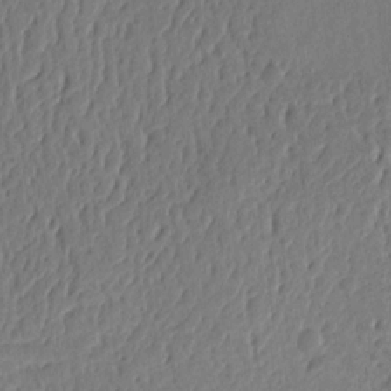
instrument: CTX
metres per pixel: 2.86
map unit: Ht
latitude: 10.4223
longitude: -78.2712
